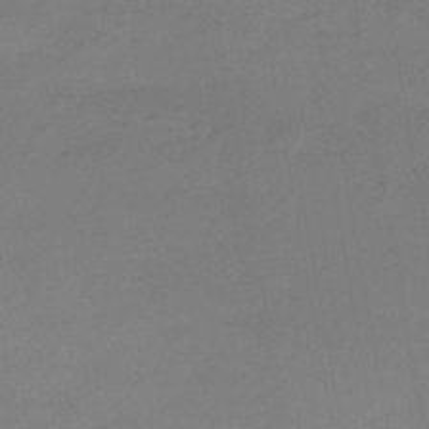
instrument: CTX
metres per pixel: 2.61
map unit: HNhu
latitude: -44.5574
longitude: 94.0094
